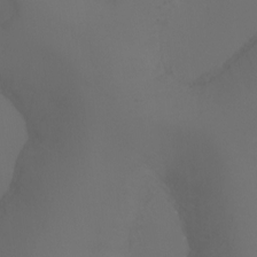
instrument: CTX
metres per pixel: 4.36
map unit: Aa
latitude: -7.2943
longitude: -72.5924
